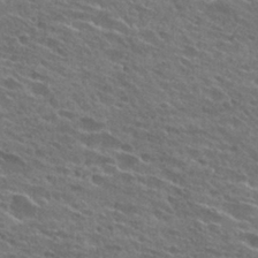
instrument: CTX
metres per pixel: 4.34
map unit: Hto
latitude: 25.9528
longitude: -43.8394
